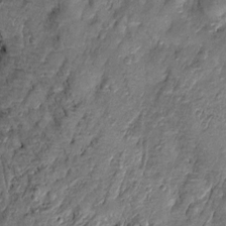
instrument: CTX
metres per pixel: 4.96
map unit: Htu
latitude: -7.0297
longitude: 157.8800
